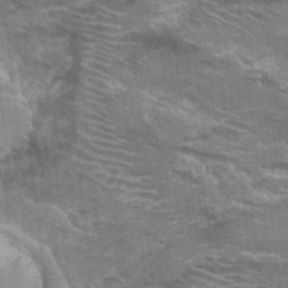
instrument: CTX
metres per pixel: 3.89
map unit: Hto
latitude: 22.9136
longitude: -41.8961
